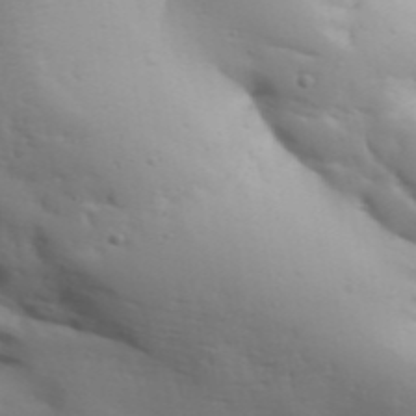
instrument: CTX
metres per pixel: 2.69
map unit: Aa
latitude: 33.1970
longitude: -143.7639
